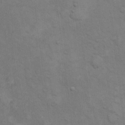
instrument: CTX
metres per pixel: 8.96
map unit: eHh
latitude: 15.7450
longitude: -66.5167
